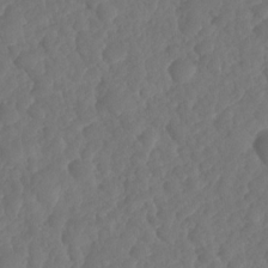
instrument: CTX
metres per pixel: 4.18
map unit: HNhu
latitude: -24.8030
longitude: 49.8989
